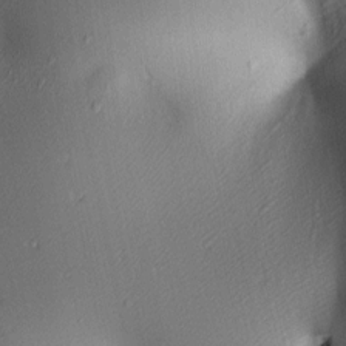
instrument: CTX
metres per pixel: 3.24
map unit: lAa
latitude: 3.1970
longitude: -116.4601
